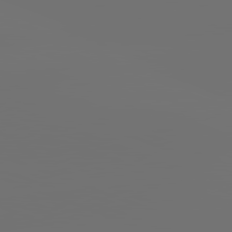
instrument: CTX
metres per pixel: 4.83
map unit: lApd
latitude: 82.0633
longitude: -154.1578
